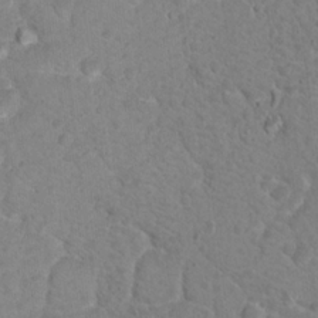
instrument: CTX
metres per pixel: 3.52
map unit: Nhu
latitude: 17.4049
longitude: -31.6883
